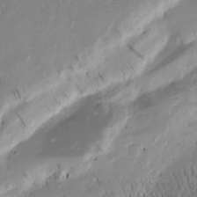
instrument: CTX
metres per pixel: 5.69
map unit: Nhu
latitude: -6.0472
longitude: -150.6301
